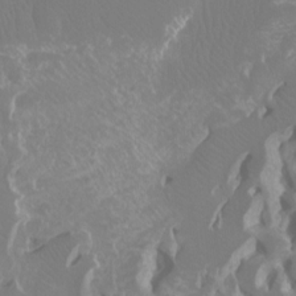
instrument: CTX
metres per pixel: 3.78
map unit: Ht
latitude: -7.3509
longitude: -27.8772
